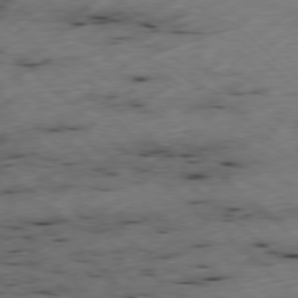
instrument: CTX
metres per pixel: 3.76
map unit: Ap
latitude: -78.2172
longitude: -60.5923
